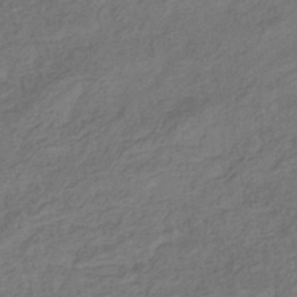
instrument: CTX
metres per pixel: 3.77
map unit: eHb
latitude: -35.6911
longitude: 81.4455
